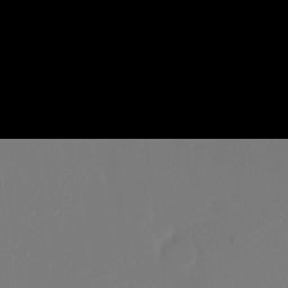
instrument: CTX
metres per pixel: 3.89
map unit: Nhu
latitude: -28.1417
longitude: -78.2334
